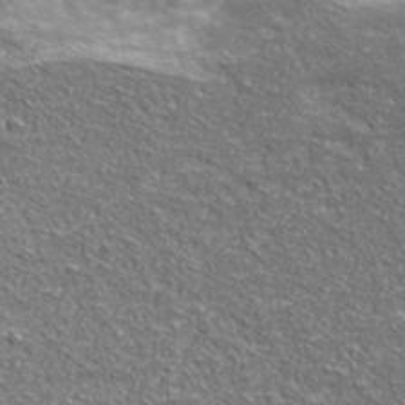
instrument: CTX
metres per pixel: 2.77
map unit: ANa
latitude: 40.5167
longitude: -90.4790
